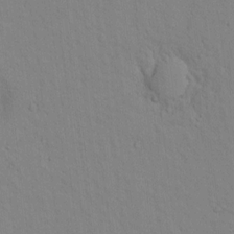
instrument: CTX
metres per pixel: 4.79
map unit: lAvf
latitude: 9.2726
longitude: 168.4629
